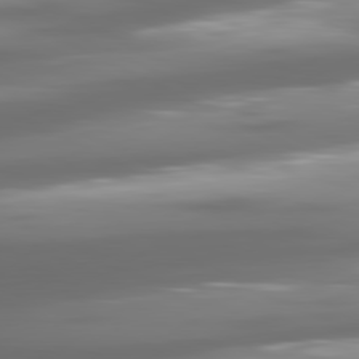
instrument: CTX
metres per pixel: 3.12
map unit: lApd
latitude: 81.0269
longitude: -139.2348
